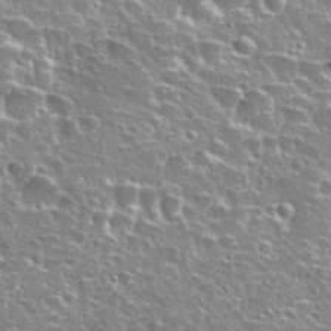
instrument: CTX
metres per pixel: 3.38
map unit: Hto
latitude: 27.2915
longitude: -50.5734
